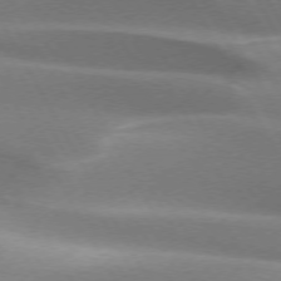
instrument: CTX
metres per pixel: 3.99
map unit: lApd
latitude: 73.0837
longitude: -50.8947
